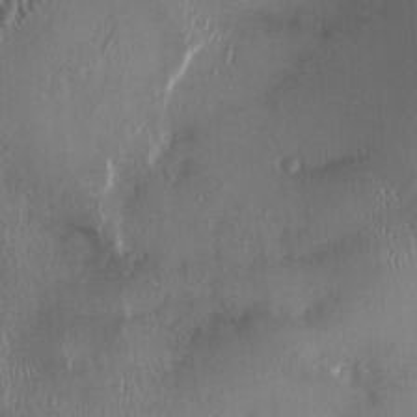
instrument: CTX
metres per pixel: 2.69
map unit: HNhu
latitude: 0.7813
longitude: -4.4601
